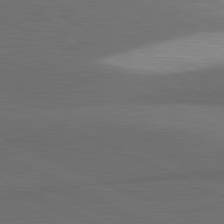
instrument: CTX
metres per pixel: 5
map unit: lApd
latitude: 81.7827
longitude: 139.4455
